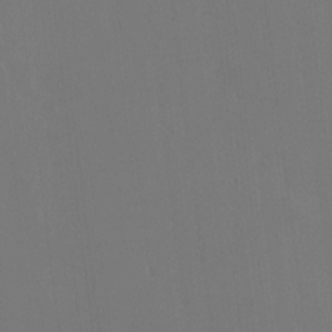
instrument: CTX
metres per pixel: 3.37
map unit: HNhu
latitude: 7.2726
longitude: 4.1983
